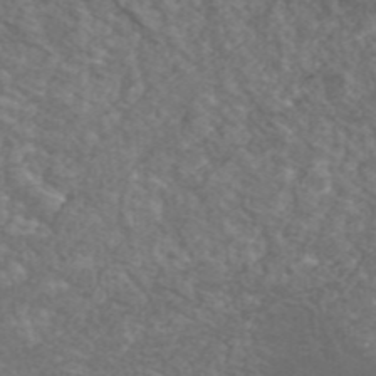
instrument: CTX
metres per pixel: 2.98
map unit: ANa
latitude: 42.1767
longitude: 25.9745
